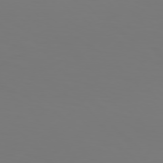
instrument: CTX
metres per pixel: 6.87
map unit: Hpe
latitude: 76.0633
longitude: -132.9136
